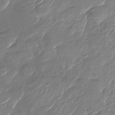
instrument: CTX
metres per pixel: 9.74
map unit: Nhu
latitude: -29.3888
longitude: -71.9528
